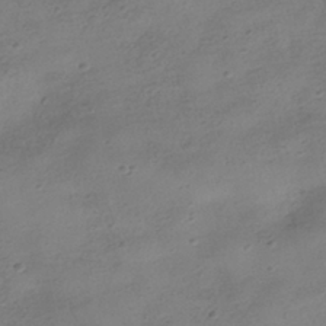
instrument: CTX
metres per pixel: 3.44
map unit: HNhu
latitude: -40.5007
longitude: 98.8219
